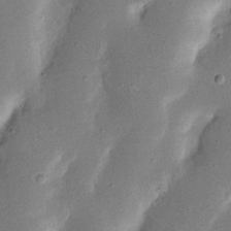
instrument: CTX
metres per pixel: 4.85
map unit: Nhu
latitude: 19.3103
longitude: -74.4601
